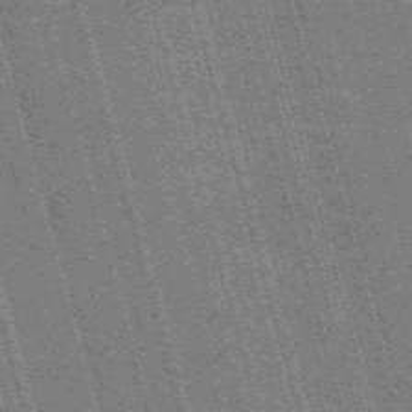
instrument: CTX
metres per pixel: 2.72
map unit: Nve
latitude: -59.4265
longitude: 62.0283
